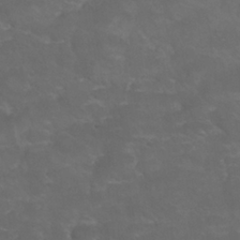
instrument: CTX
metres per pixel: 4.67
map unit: Nhu
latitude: 24.7813
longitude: -52.9703
